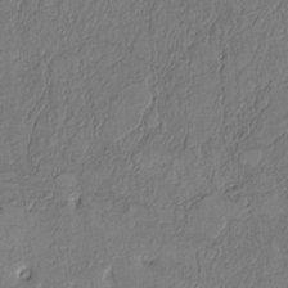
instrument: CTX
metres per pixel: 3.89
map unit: Htu
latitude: 3.6505
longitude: 151.8800
